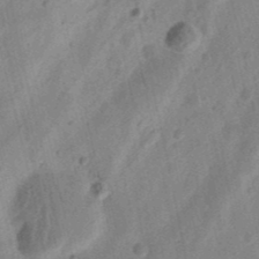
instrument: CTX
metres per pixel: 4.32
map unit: Ht
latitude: 11.6694
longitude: -74.7057
